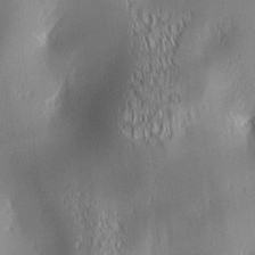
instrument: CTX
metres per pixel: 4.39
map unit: lAa
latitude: 1.0458
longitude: -116.7246
